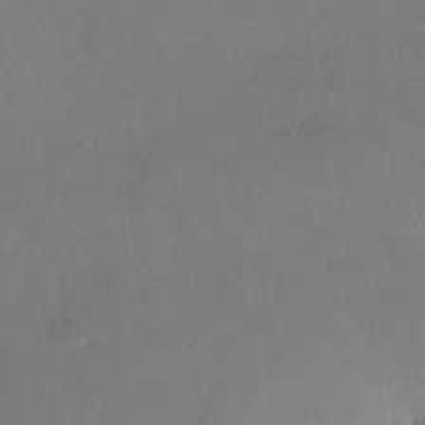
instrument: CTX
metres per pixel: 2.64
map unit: HNhu
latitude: 6.5735
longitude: 7.8800
